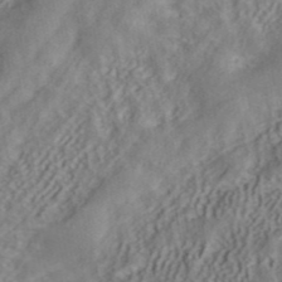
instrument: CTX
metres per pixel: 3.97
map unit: ANa
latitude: 41.6315
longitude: 34.5007
